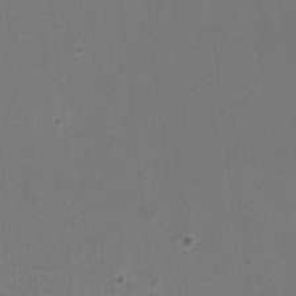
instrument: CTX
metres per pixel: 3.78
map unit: HNhu
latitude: -2.7274
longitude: -1.7638
